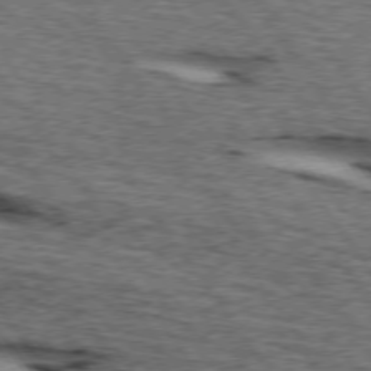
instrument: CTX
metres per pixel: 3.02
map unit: lApd
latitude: 74.3656
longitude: -73.7072
